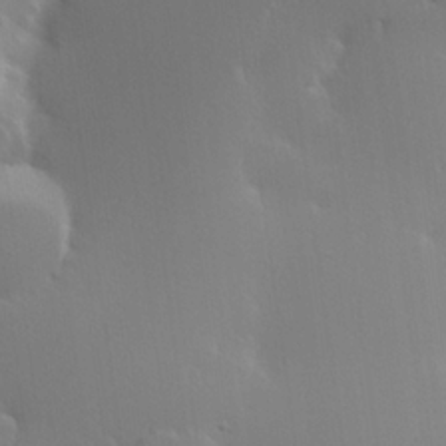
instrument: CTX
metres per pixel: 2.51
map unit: Hve
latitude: 23.2726
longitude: 145.7289
